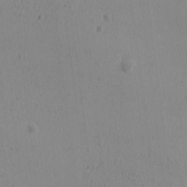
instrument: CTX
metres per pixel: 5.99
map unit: Ave
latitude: -9.0675
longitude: -122.0255
